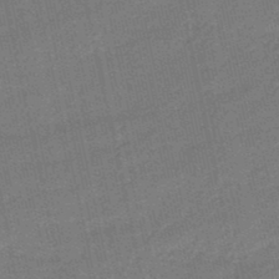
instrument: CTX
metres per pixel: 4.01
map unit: eHb
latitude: -46.7274
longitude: 85.7666
